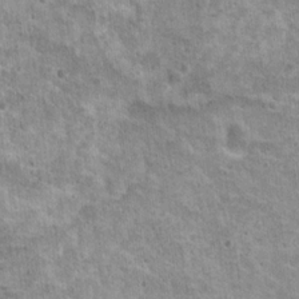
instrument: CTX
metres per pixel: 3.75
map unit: Nhu
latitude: 17.8205
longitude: -31.2537
